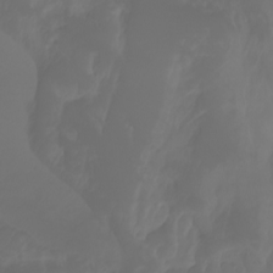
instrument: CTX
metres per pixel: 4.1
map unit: Aa
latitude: -7.5966
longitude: -79.5938
